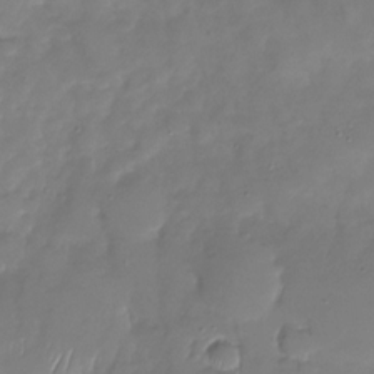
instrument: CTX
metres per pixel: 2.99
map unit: Nhu
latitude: -27.6532
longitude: -59.2915
